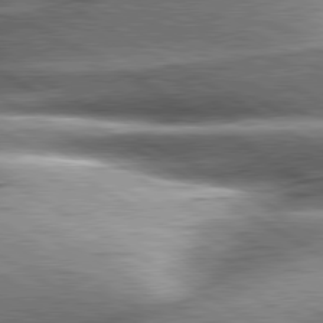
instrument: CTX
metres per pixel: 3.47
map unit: lApd
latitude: 80.4034
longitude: -142.5168
